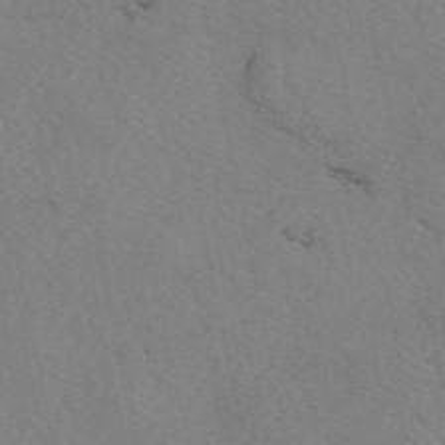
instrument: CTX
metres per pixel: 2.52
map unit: eAb
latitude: 50.4790
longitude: 109.2943
